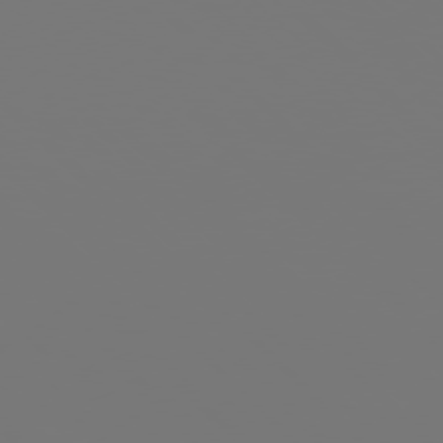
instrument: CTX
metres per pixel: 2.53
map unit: Hpe
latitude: 76.7057
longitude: -136.9703
